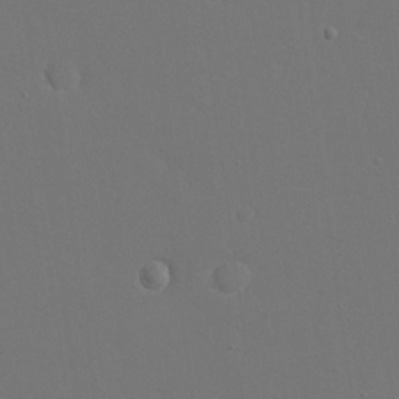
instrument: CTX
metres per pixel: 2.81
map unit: eHh
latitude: 18.8947
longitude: -67.1592
